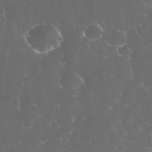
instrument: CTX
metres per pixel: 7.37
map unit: eHh
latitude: 32.9703
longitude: -63.4049
